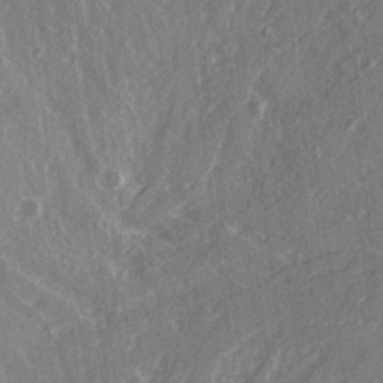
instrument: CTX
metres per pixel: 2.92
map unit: Ave
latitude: 21.5371
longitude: -132.4412
